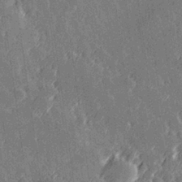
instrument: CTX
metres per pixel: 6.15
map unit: Hve
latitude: 27.1592
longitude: 145.5777
